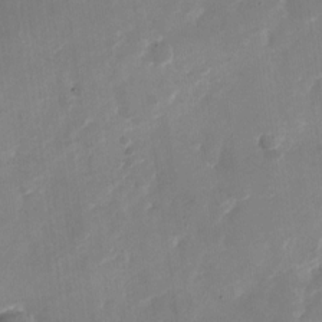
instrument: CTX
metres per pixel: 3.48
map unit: Nhu
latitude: -27.3131
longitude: -74.4790
